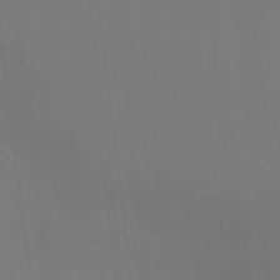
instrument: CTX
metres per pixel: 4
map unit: Nhu
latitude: -8.2172
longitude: -83.9339
